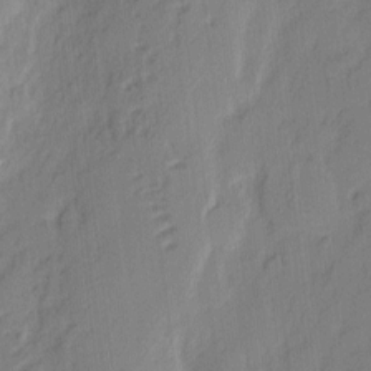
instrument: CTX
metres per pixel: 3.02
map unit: eHh
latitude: 3.6505
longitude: -77.3103
